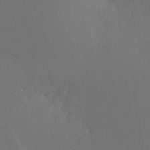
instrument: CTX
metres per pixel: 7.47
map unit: HNhu
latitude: 8.0444
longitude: -0.6490
